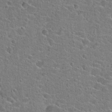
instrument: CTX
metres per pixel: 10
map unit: Hto
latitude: 22.7624
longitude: -44.5357
